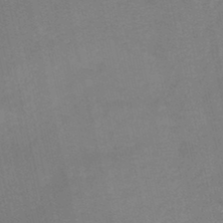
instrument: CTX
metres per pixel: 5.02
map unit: HNb
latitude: -45.2376
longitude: -37.7639
